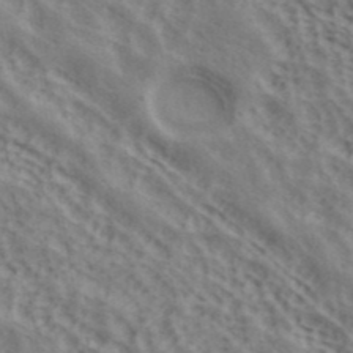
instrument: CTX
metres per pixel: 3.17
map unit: ANa
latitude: 42.4223
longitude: 49.8801
